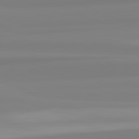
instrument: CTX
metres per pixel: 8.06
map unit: lApd
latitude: 82.4412
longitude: 175.3887
